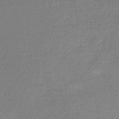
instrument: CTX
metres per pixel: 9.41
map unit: HNhu
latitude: -43.0864
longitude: 92.9920
